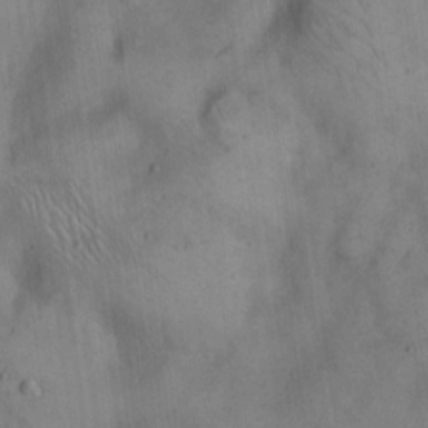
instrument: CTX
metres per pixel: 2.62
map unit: Hto
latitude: 14.0633
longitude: -60.3656
